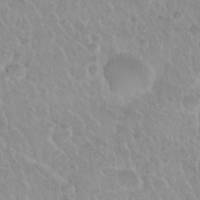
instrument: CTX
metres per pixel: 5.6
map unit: Nhu
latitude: 28.9325
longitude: -54.9703
